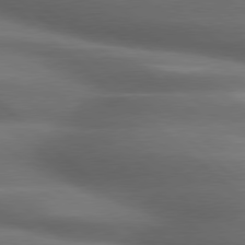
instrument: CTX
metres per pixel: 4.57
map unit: lApd
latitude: 79.2348
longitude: -116.9892
